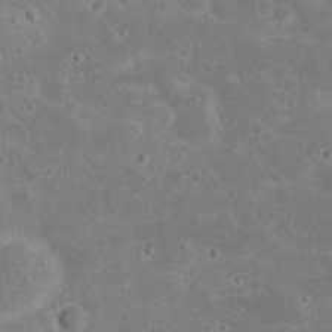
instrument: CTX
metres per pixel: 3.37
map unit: Nhu
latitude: 23.1403
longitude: -71.5560
